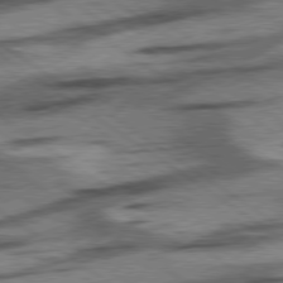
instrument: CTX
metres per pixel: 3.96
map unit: lApd
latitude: 78.4412
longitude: -53.9339
